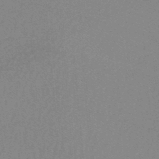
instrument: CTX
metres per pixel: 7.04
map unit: lHb
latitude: -48.4062
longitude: 64.4062
